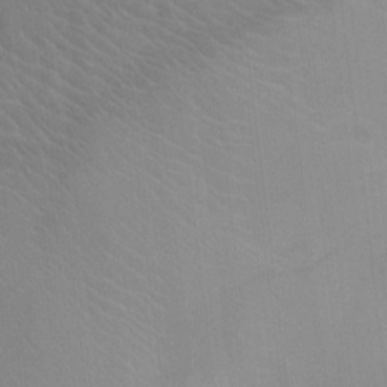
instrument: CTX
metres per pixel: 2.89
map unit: Ht
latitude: -4.1039
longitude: -16.7435
